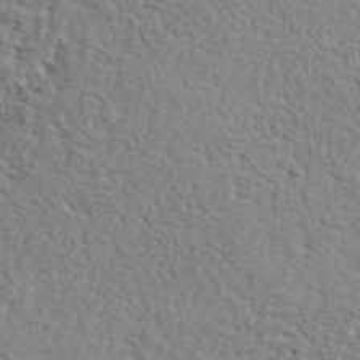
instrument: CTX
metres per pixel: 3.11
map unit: lHvf
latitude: 42.0255
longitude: -87.1970
